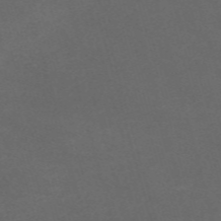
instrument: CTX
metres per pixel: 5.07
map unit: Nve
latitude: -58.8030
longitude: 59.6532
